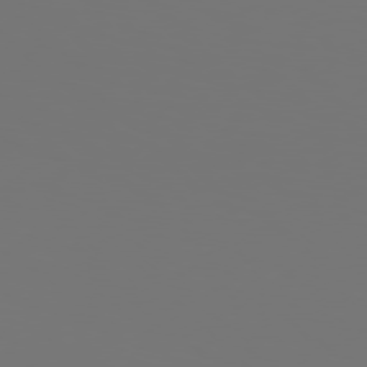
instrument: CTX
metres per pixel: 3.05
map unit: Hpe
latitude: 77.8205
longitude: -176.0633
